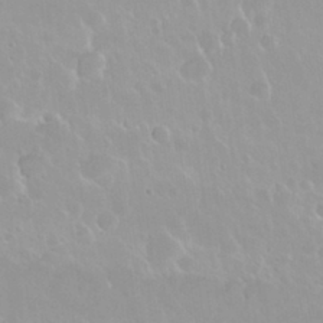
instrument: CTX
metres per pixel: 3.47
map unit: Nhu
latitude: 29.9150
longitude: -56.2144
